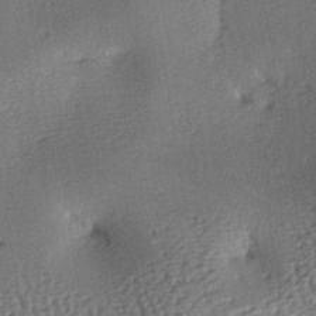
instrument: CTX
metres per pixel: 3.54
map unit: lAa
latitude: -7.4076
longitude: -125.7261
